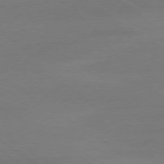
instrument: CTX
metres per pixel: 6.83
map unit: Ap
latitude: -79.3698
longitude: -54.7057
